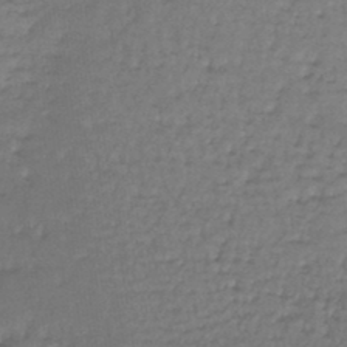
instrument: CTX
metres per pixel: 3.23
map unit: lHb
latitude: -44.3684
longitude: 58.3306
